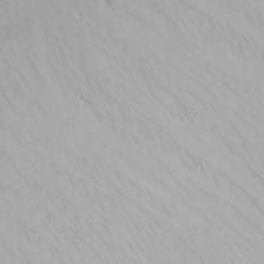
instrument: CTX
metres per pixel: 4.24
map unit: Nhu
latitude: -4.3117
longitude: -84.1956
